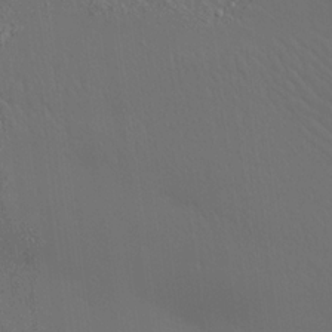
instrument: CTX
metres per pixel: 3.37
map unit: lAa
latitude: 20.8380
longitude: -138.5924
